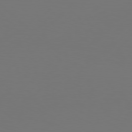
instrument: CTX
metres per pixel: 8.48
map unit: Hpe
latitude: 76.5356
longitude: -137.8206
